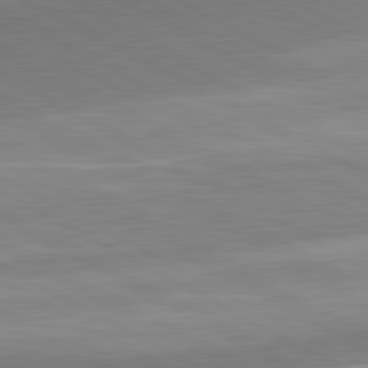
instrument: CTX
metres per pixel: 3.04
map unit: lApd
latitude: 81.0647
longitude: 158.7463
